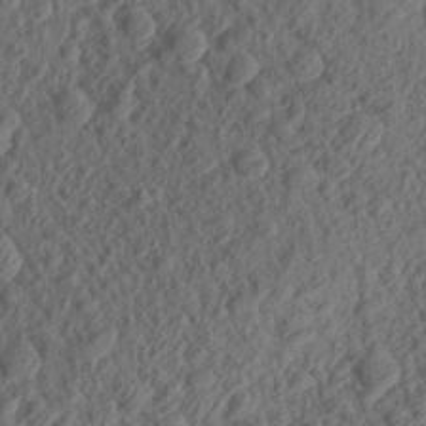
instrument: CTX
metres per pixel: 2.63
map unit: Aa
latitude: 27.8961
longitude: -141.7827
